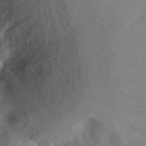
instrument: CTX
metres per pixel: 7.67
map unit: Nhu
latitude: 14.5168
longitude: -29.1214
